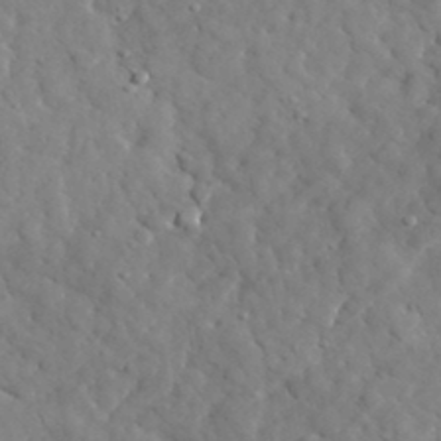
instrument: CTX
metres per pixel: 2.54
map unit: lHvf
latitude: 35.2914
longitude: -86.5168
